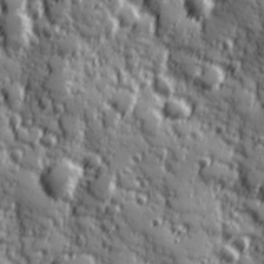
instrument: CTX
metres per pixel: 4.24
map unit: Hve
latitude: 25.0269
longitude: 146.7463
